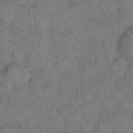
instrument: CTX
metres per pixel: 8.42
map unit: eHh
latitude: 14.4601
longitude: -65.4615
